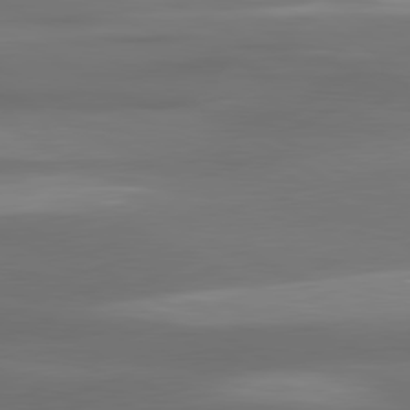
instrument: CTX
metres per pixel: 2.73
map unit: lApd
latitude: 80.7246
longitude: -138.5924
